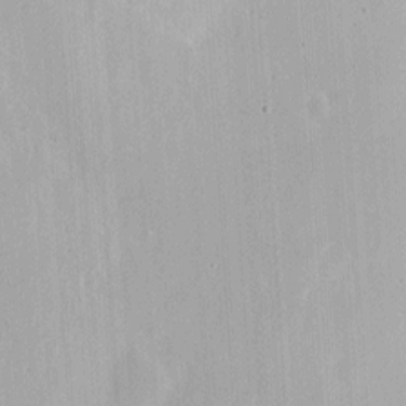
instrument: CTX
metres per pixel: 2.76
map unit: eHh
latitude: 4.7246
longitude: -68.9514
